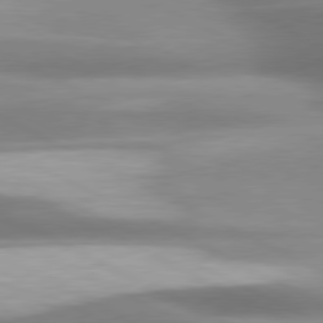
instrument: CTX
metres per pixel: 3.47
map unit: lApd
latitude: 79.5749
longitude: -120.5357
